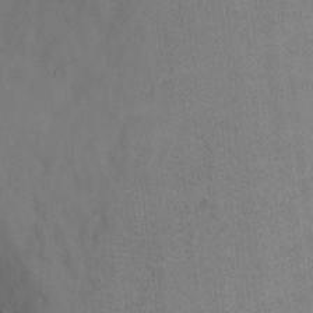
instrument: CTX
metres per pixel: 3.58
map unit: Ht
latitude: -1.4644
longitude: -33.4993
